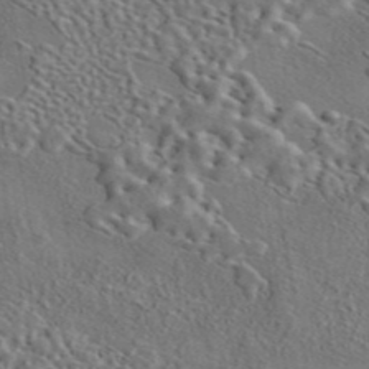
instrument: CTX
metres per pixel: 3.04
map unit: eAb
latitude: 43.7450
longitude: 114.2361
